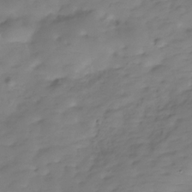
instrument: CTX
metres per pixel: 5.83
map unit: Hve
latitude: -29.8233
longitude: 90.8030
